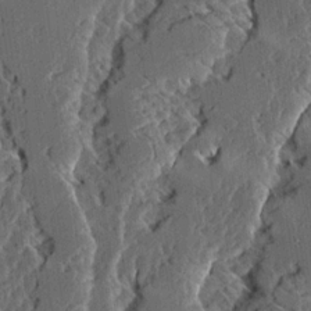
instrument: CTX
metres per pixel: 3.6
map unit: Ave
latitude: 14.7058
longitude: -137.3671
